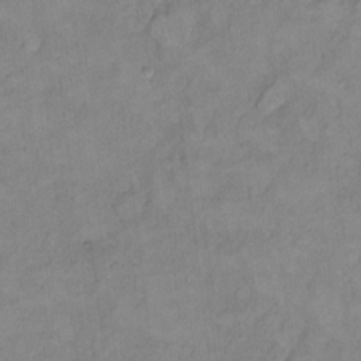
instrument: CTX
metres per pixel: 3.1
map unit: Hto
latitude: 7.4804
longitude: -36.2901
